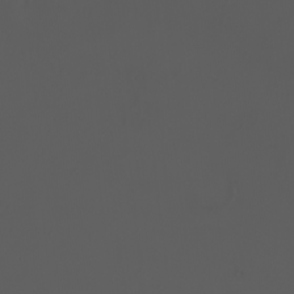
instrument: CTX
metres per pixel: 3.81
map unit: eHh
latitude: -2.9352
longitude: 19.7100
